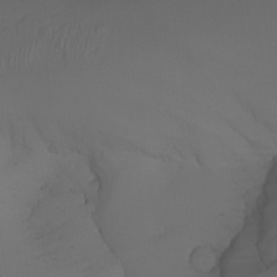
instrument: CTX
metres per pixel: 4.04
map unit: Nhu
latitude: -7.4454
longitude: -80.7435
